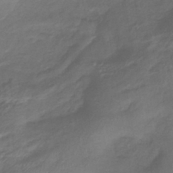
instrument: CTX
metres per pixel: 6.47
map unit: lHb
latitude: -39.5210
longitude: 75.0865
